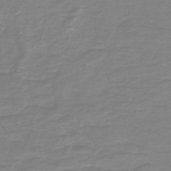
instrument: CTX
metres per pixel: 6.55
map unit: HNb
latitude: -46.5573
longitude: 53.0486
